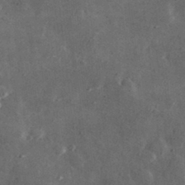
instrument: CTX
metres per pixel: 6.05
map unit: lHvf
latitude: 32.3845
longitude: -90.9892
